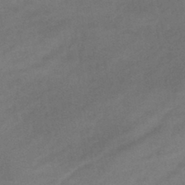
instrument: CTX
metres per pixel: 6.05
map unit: eHb
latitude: -43.6154
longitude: 86.2740
